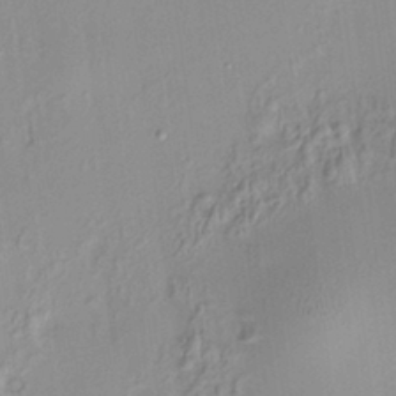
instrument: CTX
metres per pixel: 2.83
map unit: HNhu
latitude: 7.1592
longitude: 13.7100
